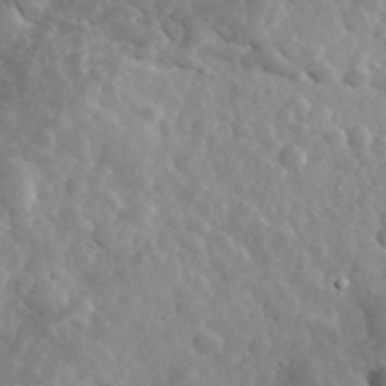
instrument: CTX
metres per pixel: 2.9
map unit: lHvf
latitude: 34.6679
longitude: -86.5923
